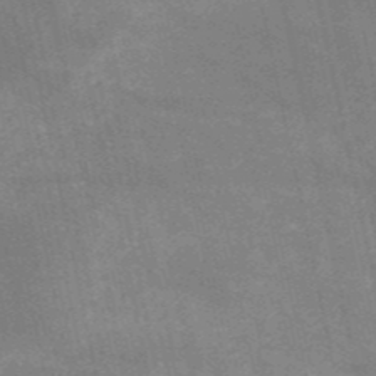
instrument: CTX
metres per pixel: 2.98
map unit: HNb
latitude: -52.8408
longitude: -40.0444
